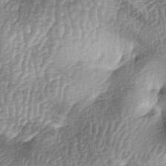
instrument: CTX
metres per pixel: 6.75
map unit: lAa
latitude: -6.3117
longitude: -128.2711
